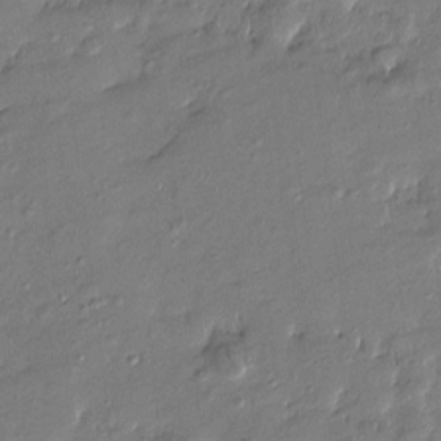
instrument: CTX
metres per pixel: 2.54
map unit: Htu
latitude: -7.7477
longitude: 176.7463
